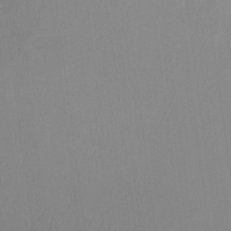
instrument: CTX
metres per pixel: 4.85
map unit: Ht
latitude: -14.5007
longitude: -49.9528
